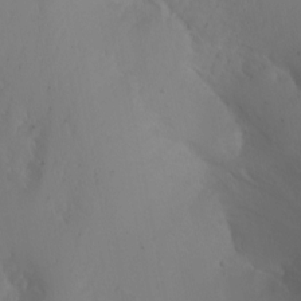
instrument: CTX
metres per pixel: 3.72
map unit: Nhu
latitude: -5.8800
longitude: -69.1970
